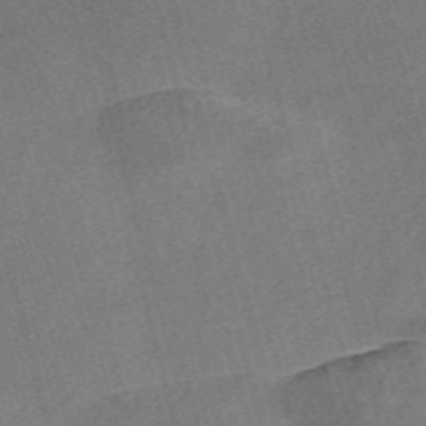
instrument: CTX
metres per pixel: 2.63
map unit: Nve
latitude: -58.5195
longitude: 65.0487
